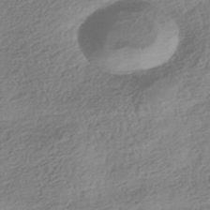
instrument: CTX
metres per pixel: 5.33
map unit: HNhu
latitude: -42.4251
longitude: 99.1620
